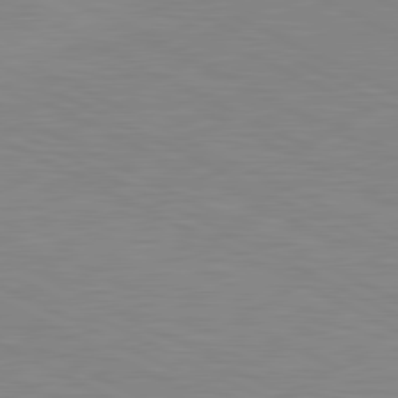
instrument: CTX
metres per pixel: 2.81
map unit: lApd
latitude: 81.0080
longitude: -172.2900
